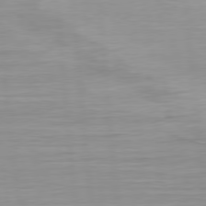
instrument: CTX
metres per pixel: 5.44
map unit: Ap
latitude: -76.9920
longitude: -73.1970
